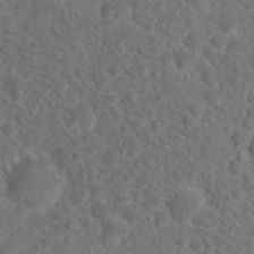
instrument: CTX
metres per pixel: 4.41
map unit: Hto
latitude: 19.1781
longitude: -38.2522
